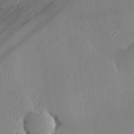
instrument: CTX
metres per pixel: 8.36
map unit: eHh
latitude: 24.1199
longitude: -91.1592
